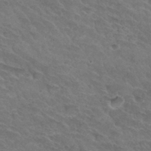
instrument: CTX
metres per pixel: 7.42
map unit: Hto
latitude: 32.4790
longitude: -45.7638
